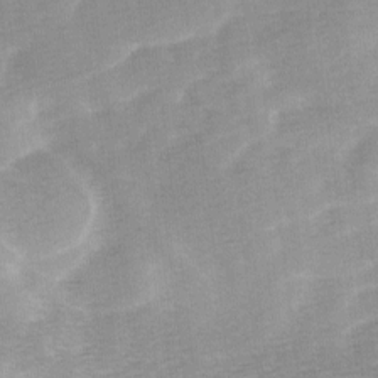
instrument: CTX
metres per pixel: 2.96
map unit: Ave
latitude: 10.8758
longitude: -106.8002
